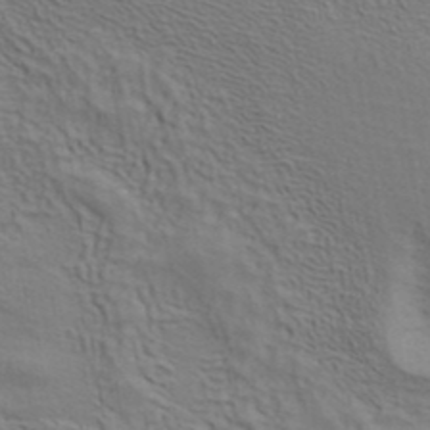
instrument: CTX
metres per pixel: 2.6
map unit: ANa
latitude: 39.4048
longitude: 19.9556
